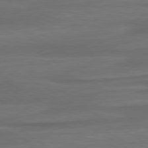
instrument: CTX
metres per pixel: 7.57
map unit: lApd
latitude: 79.1026
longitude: -114.7813
